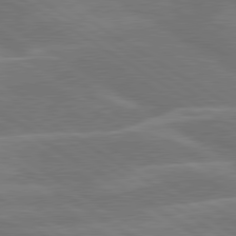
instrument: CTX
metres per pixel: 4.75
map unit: lApd
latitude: 79.9150
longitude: -122.7435
